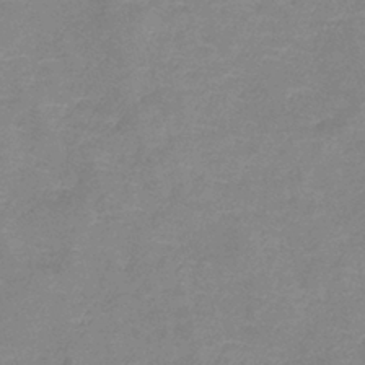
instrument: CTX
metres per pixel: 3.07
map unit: lHb
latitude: -40.4440
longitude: 76.3495
